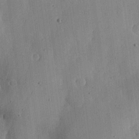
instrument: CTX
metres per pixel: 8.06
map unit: lHvf
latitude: 20.1389
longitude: -115.3481
